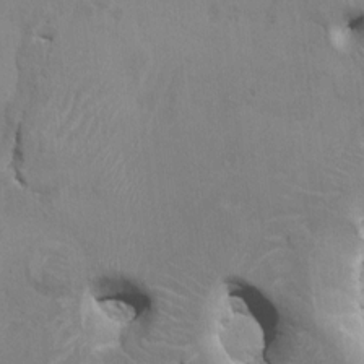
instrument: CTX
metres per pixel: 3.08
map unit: HNhu
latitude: 7.7827
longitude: -4.0822
